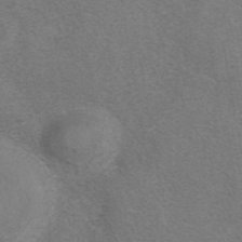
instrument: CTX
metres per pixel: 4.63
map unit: eAb
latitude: 41.7638
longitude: 105.8989
